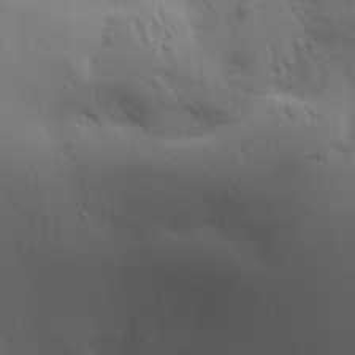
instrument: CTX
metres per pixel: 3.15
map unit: Aa
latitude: 29.1214
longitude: -134.7435
